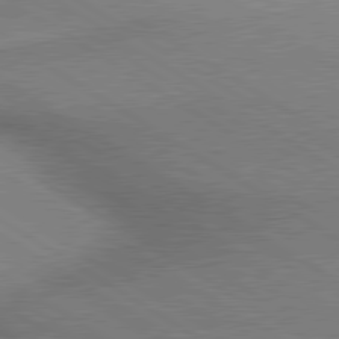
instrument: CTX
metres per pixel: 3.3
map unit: lApd
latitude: 80.1011
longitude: 164.6519
